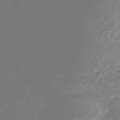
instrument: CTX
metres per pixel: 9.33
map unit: HNhu
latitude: -47.7099
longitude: 27.7666
